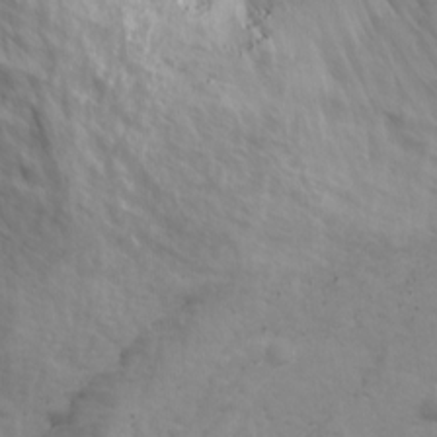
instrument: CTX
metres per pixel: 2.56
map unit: Ave
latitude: 18.6112
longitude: -133.6316
